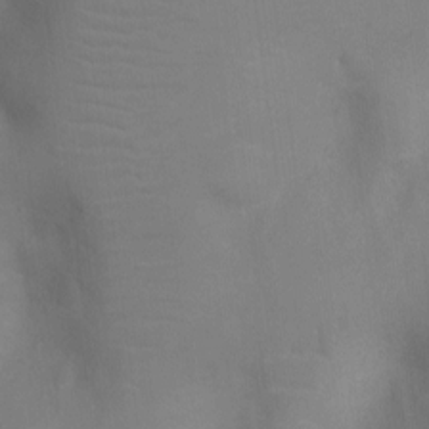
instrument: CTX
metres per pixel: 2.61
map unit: Ht
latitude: -8.6518
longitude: -24.4412
